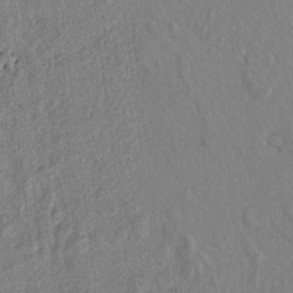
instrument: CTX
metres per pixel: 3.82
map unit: lAvf
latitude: 7.7450
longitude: 166.8219
